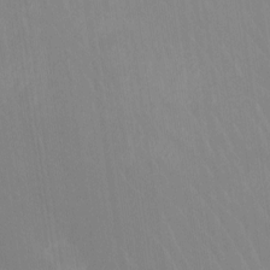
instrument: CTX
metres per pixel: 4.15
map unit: Htu
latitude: -4.5007
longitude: -88.3846
